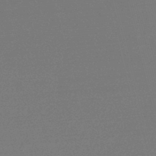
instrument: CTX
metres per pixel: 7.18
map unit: lHb
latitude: -47.3320
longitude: 68.1227
